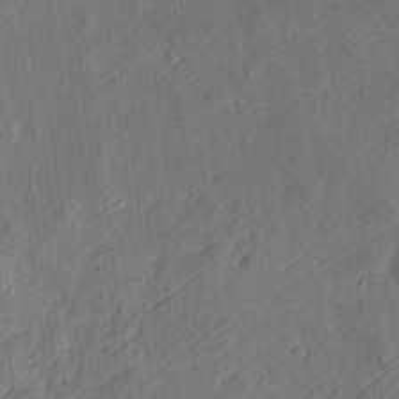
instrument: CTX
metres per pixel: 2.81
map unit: Htu
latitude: -7.1431
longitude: 155.9556
